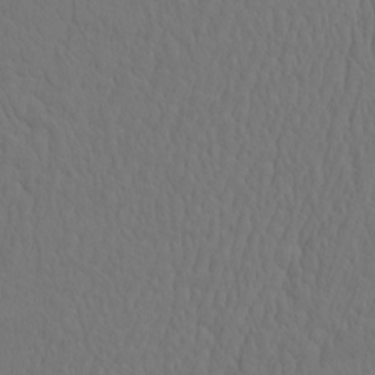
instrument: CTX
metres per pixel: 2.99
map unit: eHh
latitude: -2.5195
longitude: 15.1998
